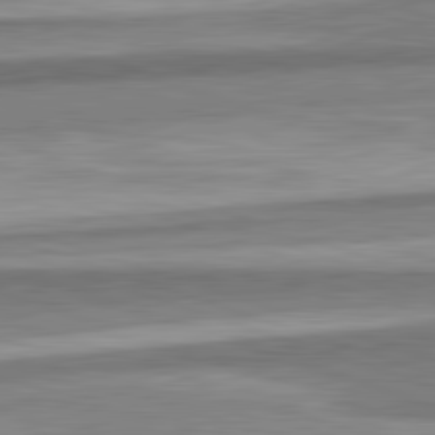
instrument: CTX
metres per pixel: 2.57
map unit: lApd
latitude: 82.4034
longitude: 178.2550
